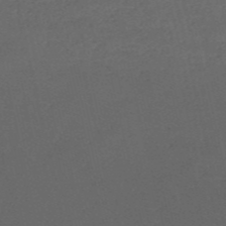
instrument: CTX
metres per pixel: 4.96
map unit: HNb
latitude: -53.8422
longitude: -41.9717
